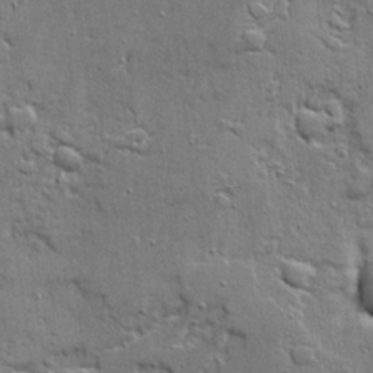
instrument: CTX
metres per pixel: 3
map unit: Ave
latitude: 19.9339
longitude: -127.6505
